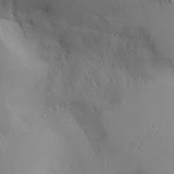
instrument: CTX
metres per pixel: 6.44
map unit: Aa
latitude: 27.6316
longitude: -132.6679
